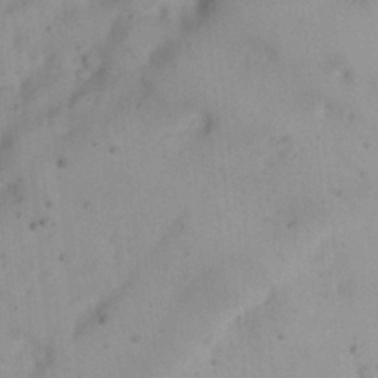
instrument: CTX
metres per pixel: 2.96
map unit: Nhu
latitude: 21.7072
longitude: -70.6679
